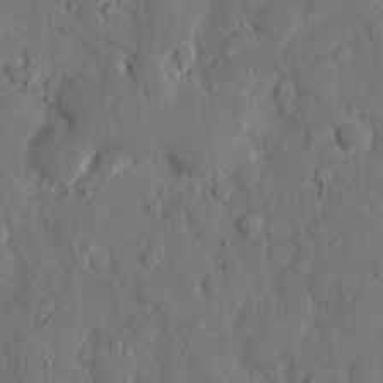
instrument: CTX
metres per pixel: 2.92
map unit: eHh
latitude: 11.9339
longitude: -67.7827
